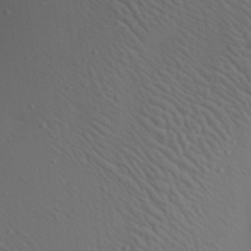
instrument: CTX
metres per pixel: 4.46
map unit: Aa
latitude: 23.1025
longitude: -138.5735
